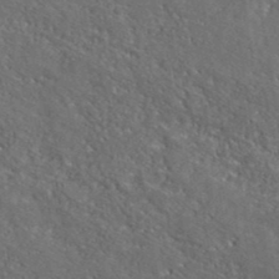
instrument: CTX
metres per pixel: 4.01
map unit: lHvf
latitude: 40.6679
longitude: -87.2159
